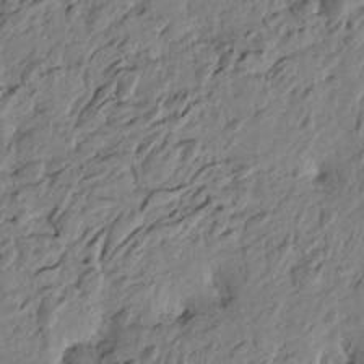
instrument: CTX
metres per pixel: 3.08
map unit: Htu
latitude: -3.3509
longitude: 179.3509
